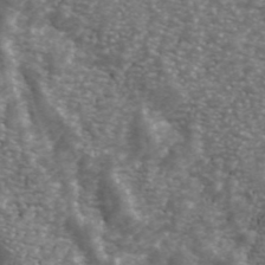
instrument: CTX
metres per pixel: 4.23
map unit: ANa
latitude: 44.1955
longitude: 25.2187
